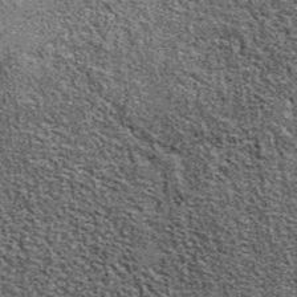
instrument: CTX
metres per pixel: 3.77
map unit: eAb
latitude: 38.8380
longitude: 107.4454
